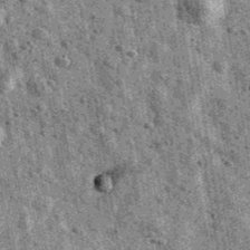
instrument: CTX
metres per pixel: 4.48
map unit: Ave
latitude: 40.5924
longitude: -106.6302
